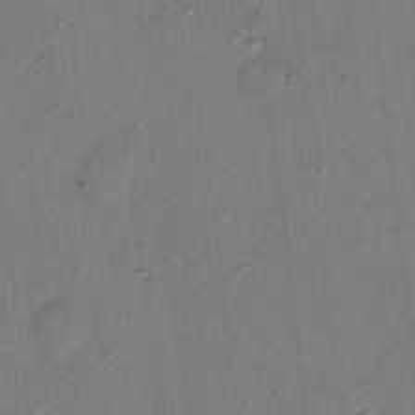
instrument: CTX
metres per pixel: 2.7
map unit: Nhu
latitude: 13.4616
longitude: -36.7624
